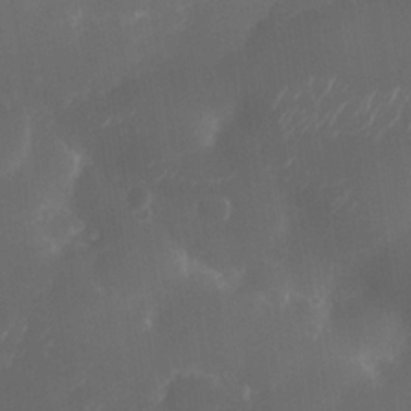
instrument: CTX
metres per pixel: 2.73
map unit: Nhe
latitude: -34.1228
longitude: -145.3481
